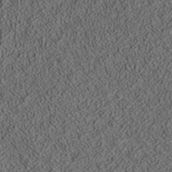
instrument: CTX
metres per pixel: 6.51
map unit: ANa
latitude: 37.0081
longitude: 17.7667
